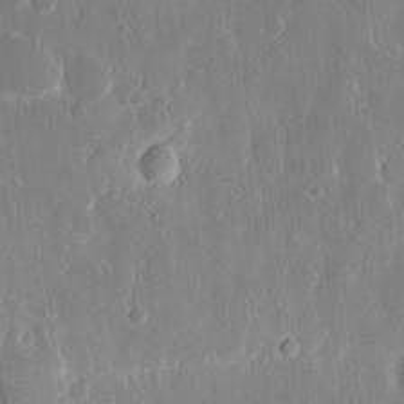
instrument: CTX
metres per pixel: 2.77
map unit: eHh
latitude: 13.8583
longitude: -72.0822
